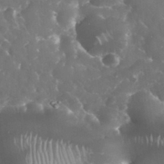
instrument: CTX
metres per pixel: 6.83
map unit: eHh
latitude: 33.8016
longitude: -63.1970
